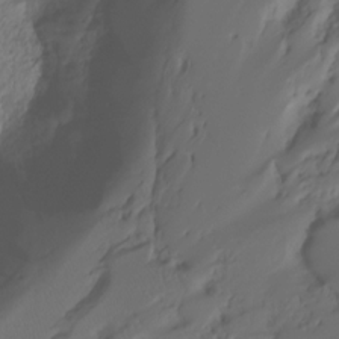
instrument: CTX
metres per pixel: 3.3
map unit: Ht
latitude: -7.7477
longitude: -29.9528
